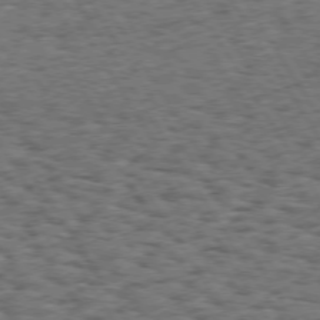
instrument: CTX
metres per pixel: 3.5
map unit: Hpe
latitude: 73.4427
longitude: -139.9906
